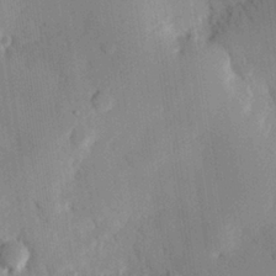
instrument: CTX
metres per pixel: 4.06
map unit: eHh
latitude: 27.2537
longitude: -79.8773
